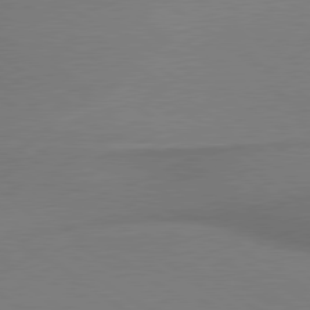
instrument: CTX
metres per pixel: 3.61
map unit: lApd
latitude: 79.6316
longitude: 179.1431
